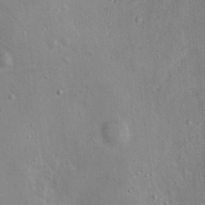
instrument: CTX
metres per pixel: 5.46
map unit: Nhu
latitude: 12.4223
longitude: -26.9514
